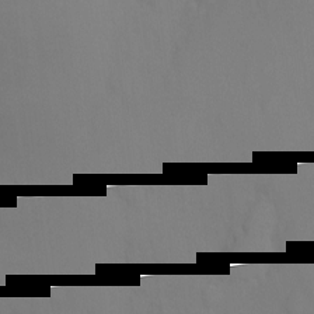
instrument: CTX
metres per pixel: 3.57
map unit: Ht
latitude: -8.5952
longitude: -34.8191
